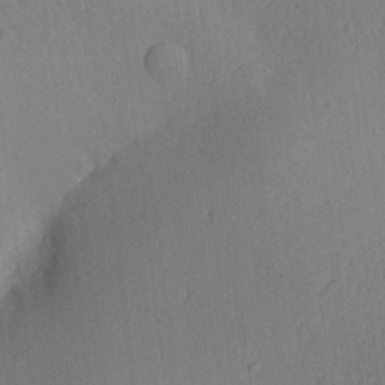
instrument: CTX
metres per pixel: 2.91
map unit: Aa
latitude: 27.3860
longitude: -139.3293
